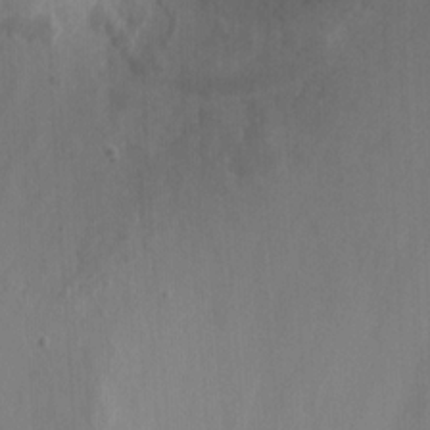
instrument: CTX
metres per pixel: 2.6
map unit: Nhu
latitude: -9.2376
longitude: -77.6127
